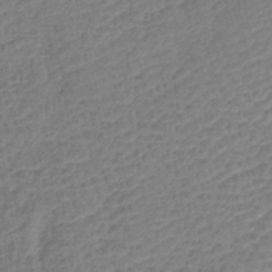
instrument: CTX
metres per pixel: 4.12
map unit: lHb
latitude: -42.1983
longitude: 78.1228
